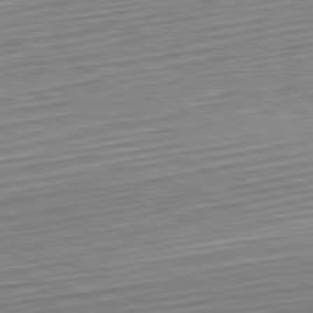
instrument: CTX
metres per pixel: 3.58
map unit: Hpe
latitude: -82.3117
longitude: 15.5210
